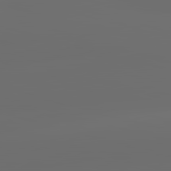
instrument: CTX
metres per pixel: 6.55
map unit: lApd
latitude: 83.7071
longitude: -130.5546
